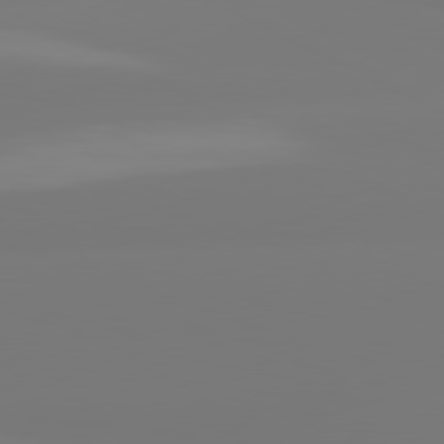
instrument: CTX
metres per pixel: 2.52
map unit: lApd
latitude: 80.6490
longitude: -148.5735
